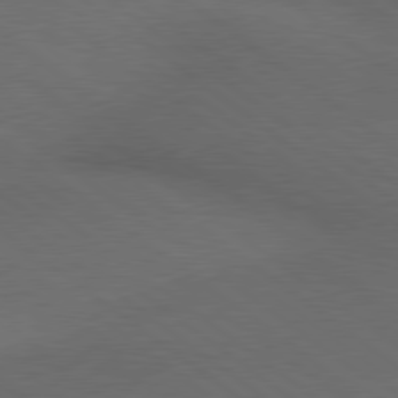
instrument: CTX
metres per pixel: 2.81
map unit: lApd
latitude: 79.4049
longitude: -176.8191
